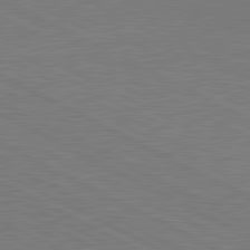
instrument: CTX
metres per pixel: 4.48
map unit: lApd
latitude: 81.4237
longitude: 151.4265
